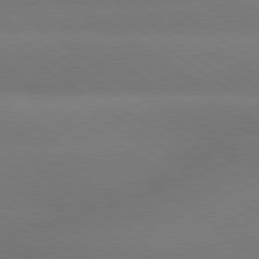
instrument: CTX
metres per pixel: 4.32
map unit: lApd
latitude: 79.4994
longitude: -150.8569
